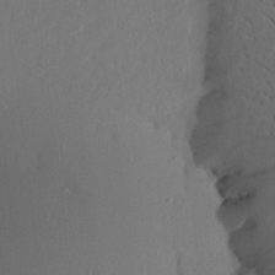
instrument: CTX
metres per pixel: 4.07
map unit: Aa
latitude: 22.1389
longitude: -146.6869
